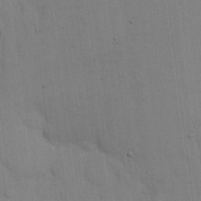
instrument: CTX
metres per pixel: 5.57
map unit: Hto
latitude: 14.0444
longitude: -61.1970
